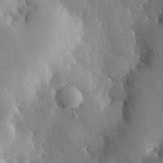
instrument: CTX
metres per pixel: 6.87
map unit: eHh
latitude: 30.1200
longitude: -79.8961
